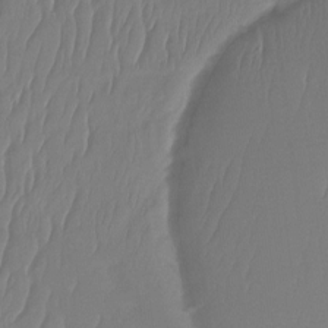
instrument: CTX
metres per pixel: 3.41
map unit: Ht
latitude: -15.0676
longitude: -48.6679
